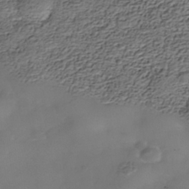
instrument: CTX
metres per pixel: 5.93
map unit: Nhe
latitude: -38.7463
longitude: -117.1592
